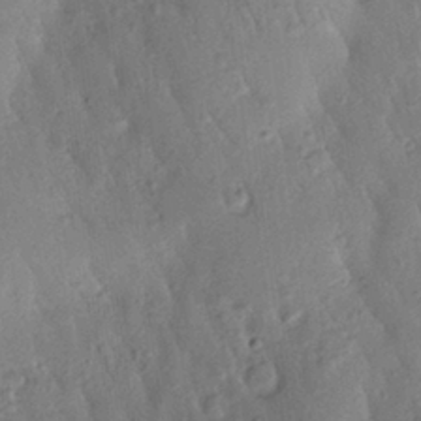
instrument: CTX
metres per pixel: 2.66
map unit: Htu
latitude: 0.0633
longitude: 173.1620
